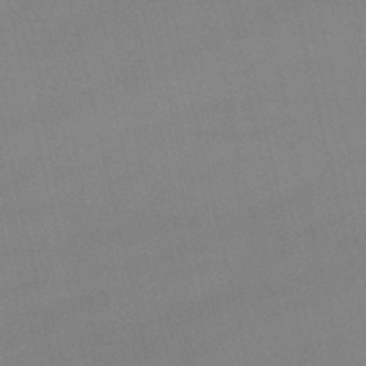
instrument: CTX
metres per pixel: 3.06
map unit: lHb
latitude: -48.8975
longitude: 70.5007
